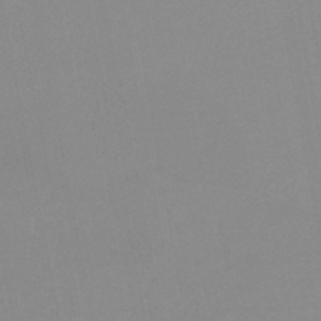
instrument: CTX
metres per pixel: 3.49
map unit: lHb
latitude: -44.6141
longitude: 77.2187
